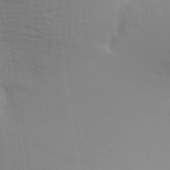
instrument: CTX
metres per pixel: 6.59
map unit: Aa
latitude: 31.3671
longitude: -133.6127
